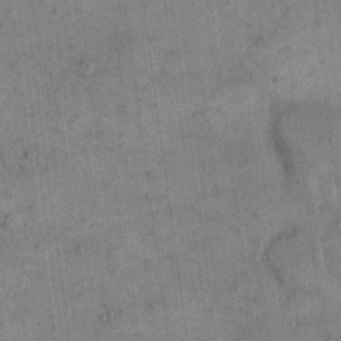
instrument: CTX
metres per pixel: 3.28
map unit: eHh
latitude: 14.4412
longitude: -68.1011
